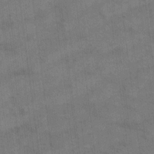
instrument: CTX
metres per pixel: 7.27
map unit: eHh
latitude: 13.3293
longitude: -65.5182
